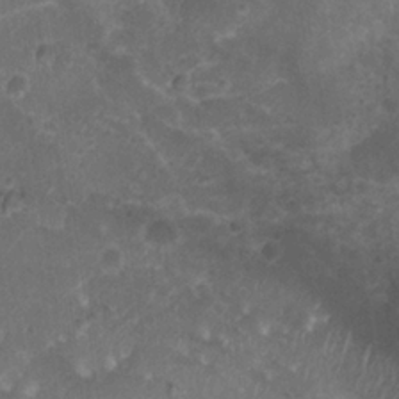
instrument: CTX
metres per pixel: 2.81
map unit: Ht
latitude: 3.7638
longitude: -19.8583
